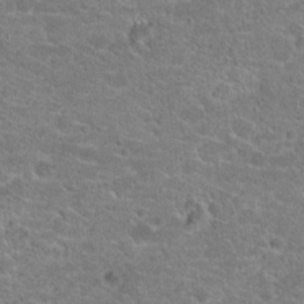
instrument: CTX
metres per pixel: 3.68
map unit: Hto
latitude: 20.8191
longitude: -43.2159
